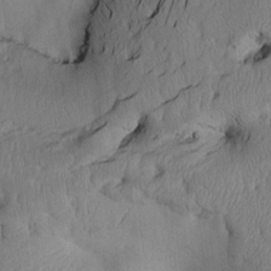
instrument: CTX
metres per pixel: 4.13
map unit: Htu
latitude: 3.2159
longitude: 148.9731
